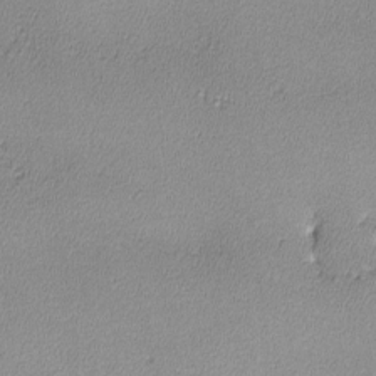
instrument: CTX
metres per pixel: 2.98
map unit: lHvf
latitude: -13.4832
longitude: -102.0633
